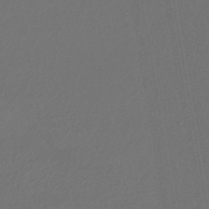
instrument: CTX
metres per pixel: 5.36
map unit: lHb
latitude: -43.3320
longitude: 67.9556
